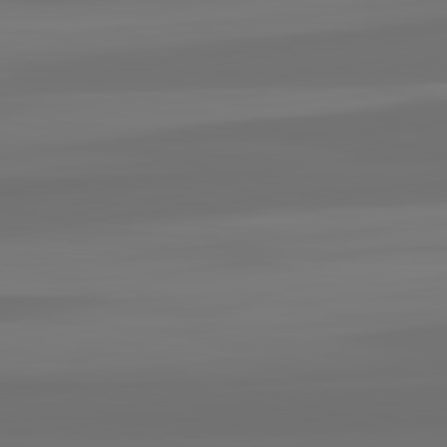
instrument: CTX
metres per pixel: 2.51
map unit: lApd
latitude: 82.5167
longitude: -177.6505
